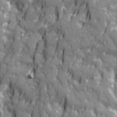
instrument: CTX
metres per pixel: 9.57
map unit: Ave
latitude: 20.2523
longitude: -133.0081
